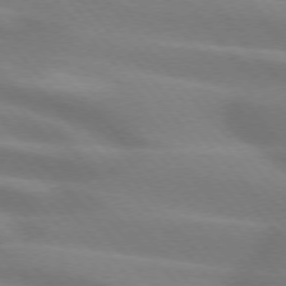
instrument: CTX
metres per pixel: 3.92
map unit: lApd
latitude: 74.0822
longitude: -61.0080
